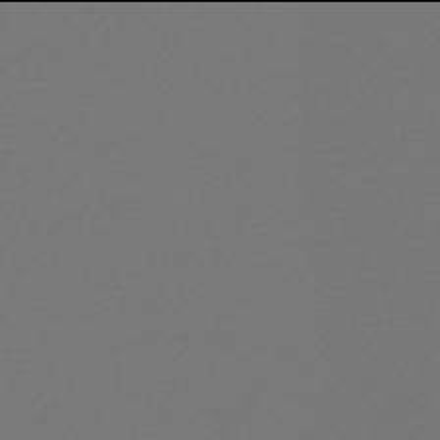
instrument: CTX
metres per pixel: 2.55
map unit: lHb
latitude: -46.0094
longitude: 71.5021
